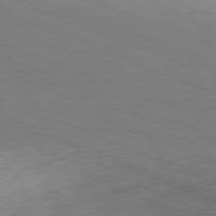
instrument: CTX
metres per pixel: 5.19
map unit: Hpe
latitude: -82.0850
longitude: 14.8030
